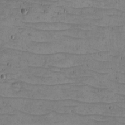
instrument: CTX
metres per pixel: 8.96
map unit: eHh
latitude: -5.1998
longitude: -81.7639
